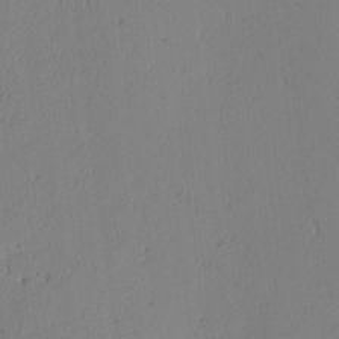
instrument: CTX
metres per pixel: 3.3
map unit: lAvf
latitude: -2.6518
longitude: -106.2145
